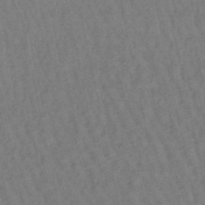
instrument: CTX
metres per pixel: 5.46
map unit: lHb
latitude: -49.3510
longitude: 72.8975
